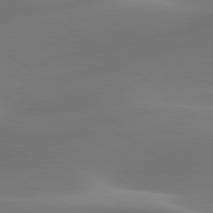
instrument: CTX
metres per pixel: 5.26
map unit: lApd
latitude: 79.9339
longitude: -92.0255
